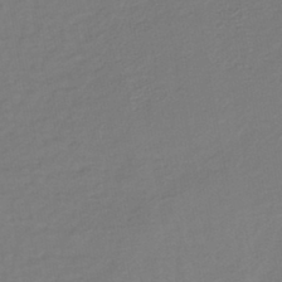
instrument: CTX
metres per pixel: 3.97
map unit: lHb
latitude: -41.9367
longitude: 76.3684
